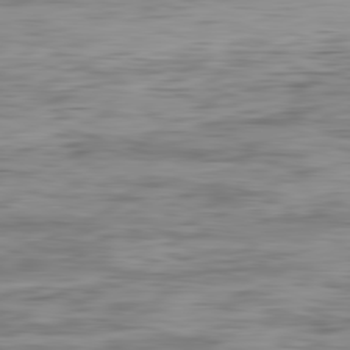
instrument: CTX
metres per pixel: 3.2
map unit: Ap
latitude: -82.3495
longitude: -77.4048
